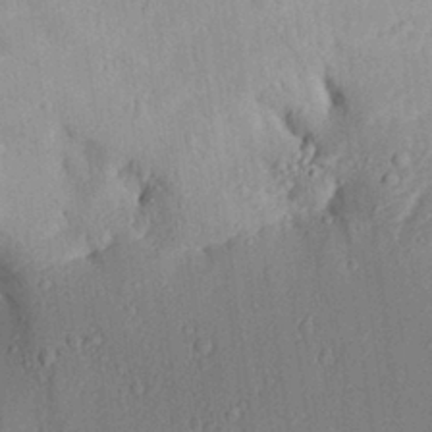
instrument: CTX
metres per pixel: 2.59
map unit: Aa
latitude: 28.4223
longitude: -136.9325
